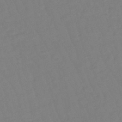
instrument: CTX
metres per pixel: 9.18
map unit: eHb
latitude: -48.8408
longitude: 85.5399
